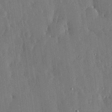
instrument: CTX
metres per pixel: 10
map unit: lHvf
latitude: 19.0647
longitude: -116.7057
